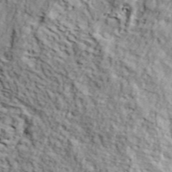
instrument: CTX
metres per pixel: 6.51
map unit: lHvf
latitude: 37.4805
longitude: -86.9325
